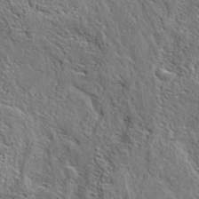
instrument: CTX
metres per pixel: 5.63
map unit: eAb
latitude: 38.2333
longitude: 113.3510
